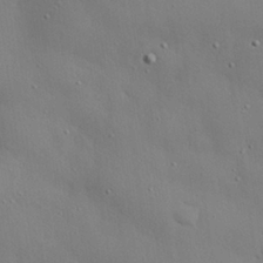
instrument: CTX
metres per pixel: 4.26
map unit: eHh
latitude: 28.2900
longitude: -82.5167
